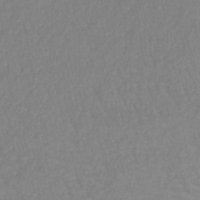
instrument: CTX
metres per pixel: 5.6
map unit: lHb
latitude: -41.3509
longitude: 65.2754
